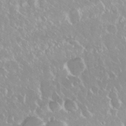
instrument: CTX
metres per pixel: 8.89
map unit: Nhu
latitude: 29.0080
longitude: -61.2348
